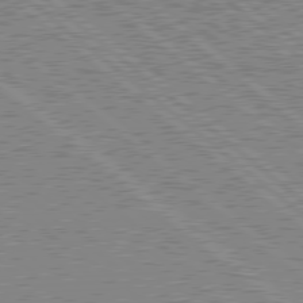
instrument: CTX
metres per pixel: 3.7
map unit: Hpe
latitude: 78.6491
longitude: -143.5938
